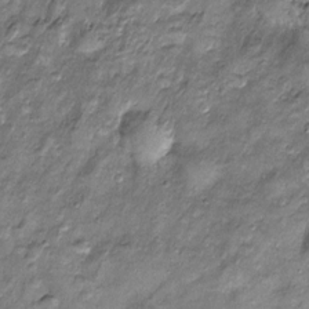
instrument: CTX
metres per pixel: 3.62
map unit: Htu
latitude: -6.0850
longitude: 159.7667
